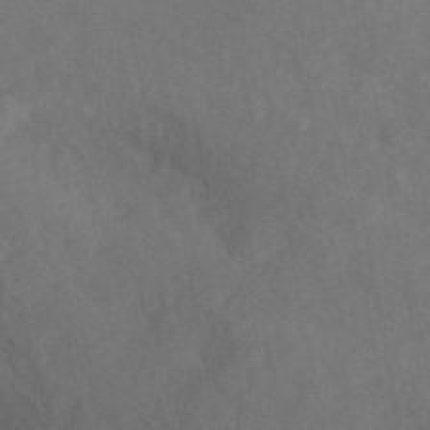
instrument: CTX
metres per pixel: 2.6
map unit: ANa
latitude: 42.8380
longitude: 29.5966
